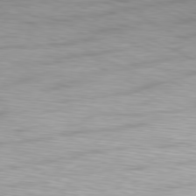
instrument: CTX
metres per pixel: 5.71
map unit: Hpe
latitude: -81.4077
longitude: 18.1795
